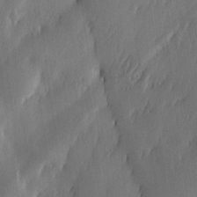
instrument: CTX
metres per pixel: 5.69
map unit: Ave
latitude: -11.0298
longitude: -121.7450
